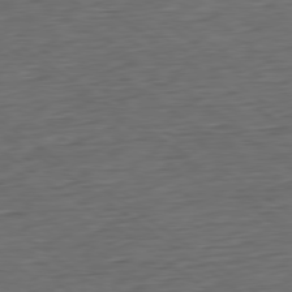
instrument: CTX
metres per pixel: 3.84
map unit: Hpe
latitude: -79.6155
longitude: 11.8800
